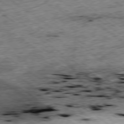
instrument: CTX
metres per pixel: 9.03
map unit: Ap
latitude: -79.1809
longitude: -51.8205
